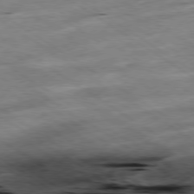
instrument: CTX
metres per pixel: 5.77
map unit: Hpe
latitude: -78.9730
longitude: -21.0837
